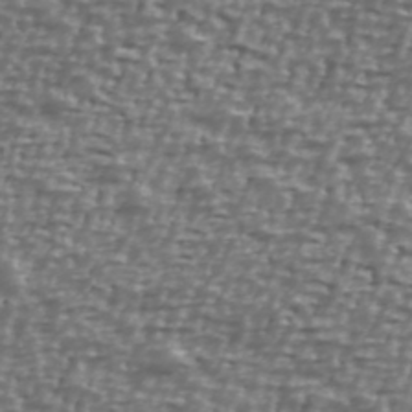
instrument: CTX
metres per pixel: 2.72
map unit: Ave
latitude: 40.6301
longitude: -112.2711
